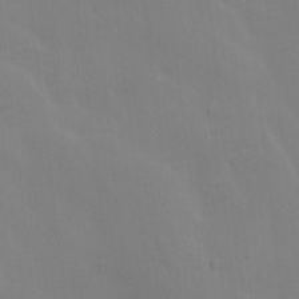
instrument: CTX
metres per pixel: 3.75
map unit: Ave
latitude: 13.4427
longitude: -104.9136
